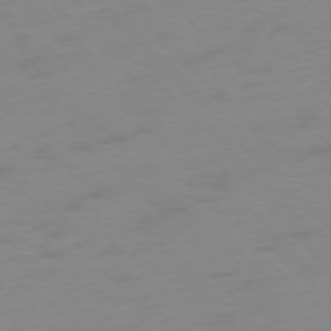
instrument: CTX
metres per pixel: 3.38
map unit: Ap
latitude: -76.6518
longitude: -64.9703
